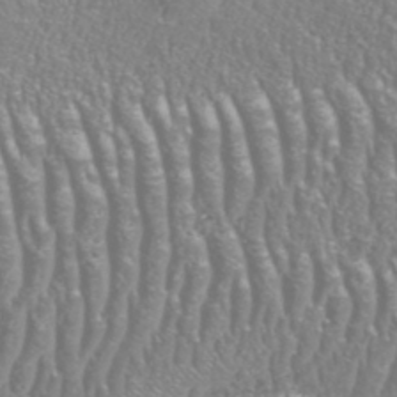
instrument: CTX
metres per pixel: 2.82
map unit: HNhu
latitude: -48.3684
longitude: 29.8989
